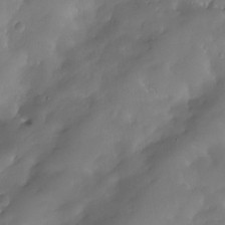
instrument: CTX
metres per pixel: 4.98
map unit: HNhu
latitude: -23.7289
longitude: 50.9542
